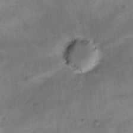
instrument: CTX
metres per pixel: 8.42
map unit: eHh
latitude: 13.6127
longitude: -65.2159
